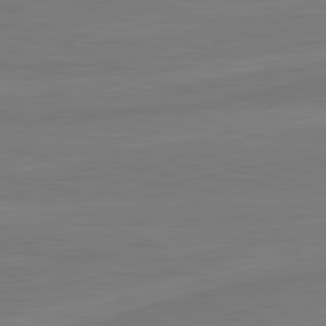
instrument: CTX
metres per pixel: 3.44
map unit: lApd
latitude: 81.8772
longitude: -175.7450
